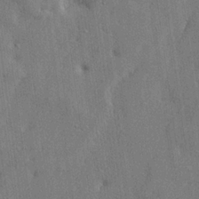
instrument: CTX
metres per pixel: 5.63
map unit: lHvf
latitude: 23.7638
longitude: 143.2942
